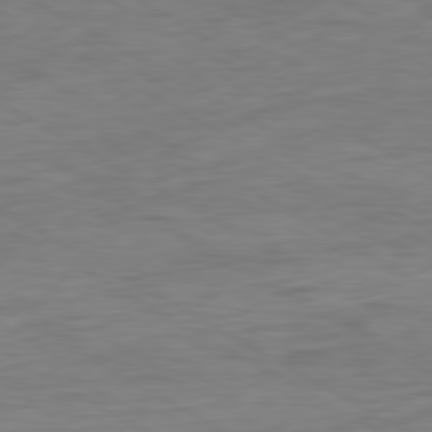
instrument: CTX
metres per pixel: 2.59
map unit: Ap
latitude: -81.1809
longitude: -78.7813
